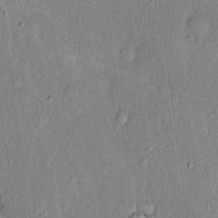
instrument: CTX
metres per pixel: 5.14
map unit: eHh
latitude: 18.7624
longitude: -61.6127
